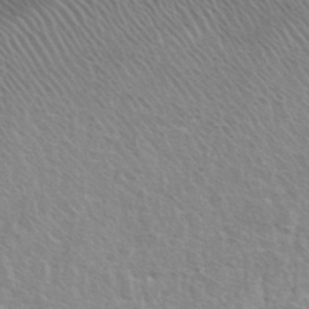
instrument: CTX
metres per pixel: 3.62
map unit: Hto
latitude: 35.8205
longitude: -50.4412
